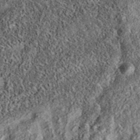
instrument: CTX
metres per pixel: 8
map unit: eAb
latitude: 36.1955
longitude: 108.4062
